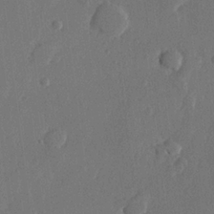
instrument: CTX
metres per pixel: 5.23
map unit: lHvf
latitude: 22.8758
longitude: 145.3510
